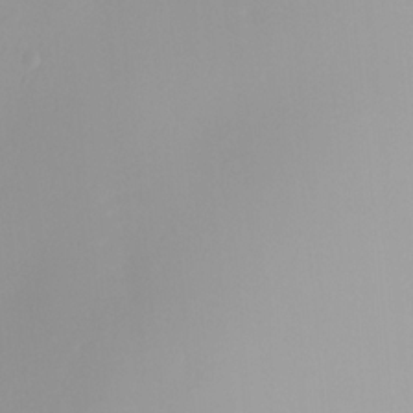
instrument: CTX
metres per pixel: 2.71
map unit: HNhu
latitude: 8.1956
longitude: -1.7638
